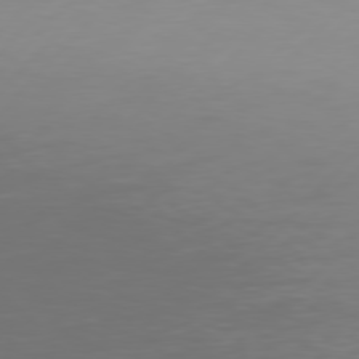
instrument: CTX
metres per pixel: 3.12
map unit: Hpe
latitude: 77.9528
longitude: -139.7072
